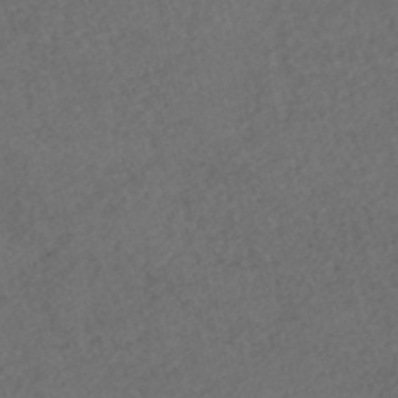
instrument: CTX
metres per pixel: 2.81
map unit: ANa
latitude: 42.8758
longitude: 27.6721
